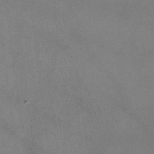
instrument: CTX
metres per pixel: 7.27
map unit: HNhu
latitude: -2.0472
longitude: -7.5560
